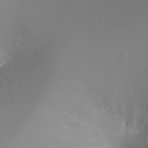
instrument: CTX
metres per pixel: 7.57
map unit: Ht
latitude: -2.9541
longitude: -25.1592
